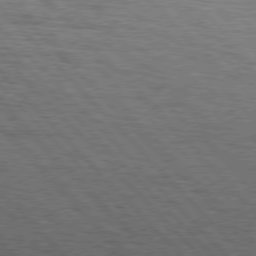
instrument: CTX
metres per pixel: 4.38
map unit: Hpe
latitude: 76.6112
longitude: -165.2726
